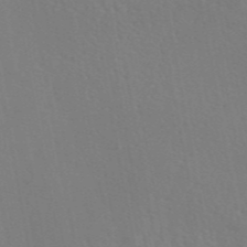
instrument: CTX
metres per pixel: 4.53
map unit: eAb
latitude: 45.9528
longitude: 112.8030
